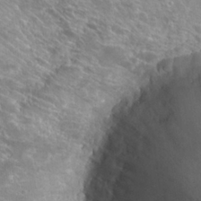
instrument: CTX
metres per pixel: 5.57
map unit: Hto
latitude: 25.9906
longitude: -41.9150
